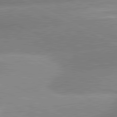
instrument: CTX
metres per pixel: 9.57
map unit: lApd
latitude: 81.3859
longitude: -163.9717
